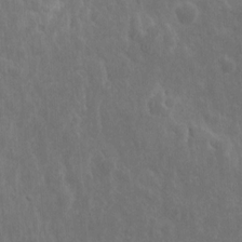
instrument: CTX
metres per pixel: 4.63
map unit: eHh
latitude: 10.5168
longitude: -72.8380
